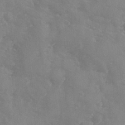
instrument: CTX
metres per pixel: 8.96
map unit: Ave
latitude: -8.8786
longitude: -117.5749
